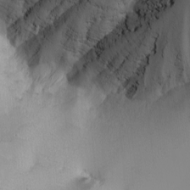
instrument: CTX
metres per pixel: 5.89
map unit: Nhu
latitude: -5.8800
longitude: -90.8002
